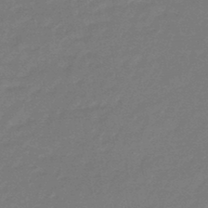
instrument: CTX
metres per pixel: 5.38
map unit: eHb
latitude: -46.3684
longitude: 82.3684
